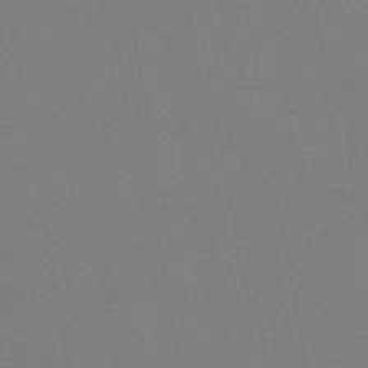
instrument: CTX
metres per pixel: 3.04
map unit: HNb
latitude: -45.6911
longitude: -40.2144
